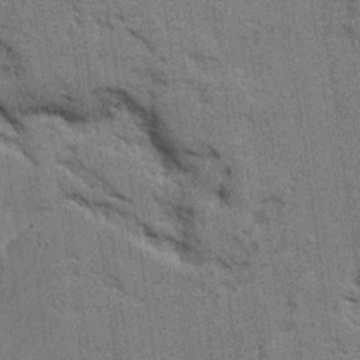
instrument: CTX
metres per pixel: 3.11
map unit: Ave
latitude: 24.1011
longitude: -130.7625
